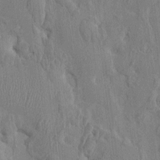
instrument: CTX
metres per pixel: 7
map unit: HNhu
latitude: 5.1970
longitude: -6.5546
